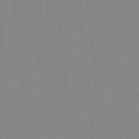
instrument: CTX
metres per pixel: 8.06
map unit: lHb
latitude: -48.8597
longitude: 81.2376
